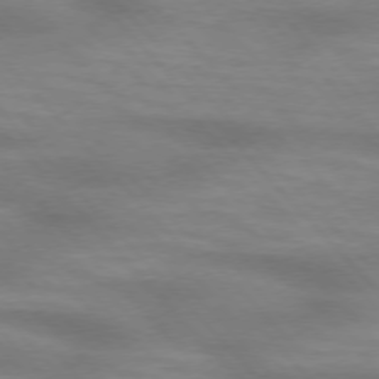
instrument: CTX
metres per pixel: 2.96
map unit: lApd
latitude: 74.7435
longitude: -61.5749
